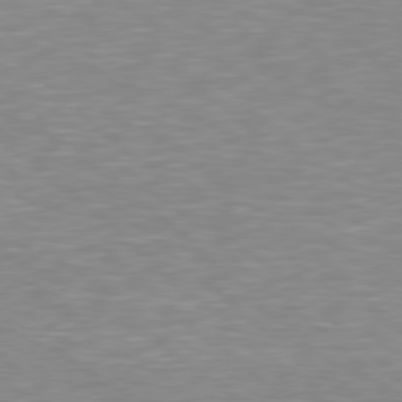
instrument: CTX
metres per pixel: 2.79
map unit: Hpe
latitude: 78.4979
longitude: -122.7057
